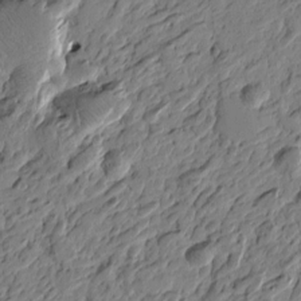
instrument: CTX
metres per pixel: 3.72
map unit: Htu
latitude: -3.9178
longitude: -178.7813
